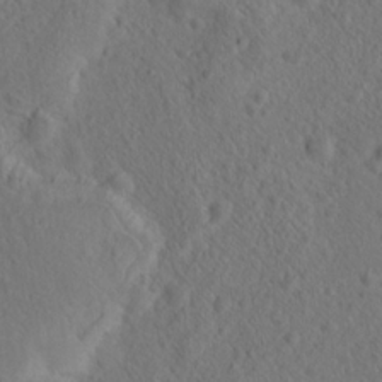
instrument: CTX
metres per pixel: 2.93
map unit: Hto
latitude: 18.8380
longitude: -39.3859
